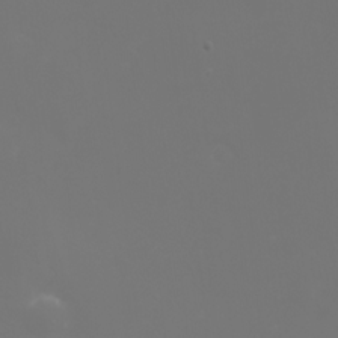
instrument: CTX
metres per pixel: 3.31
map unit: Nhu
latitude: -2.1227
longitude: -76.6301
